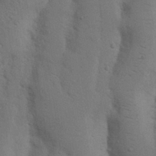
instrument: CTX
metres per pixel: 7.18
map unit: Nhu
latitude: 18.7057
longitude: -75.9906
